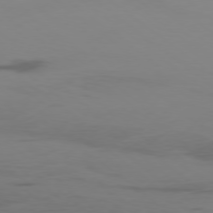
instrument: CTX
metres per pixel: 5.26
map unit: Ap
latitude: -77.9178
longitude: -65.9150
